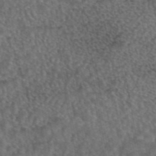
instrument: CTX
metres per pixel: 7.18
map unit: eAb
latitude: 43.8017
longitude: 108.5763
